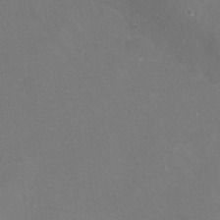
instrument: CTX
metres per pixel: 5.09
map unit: Nhu
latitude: -27.9745
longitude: -58.8002
